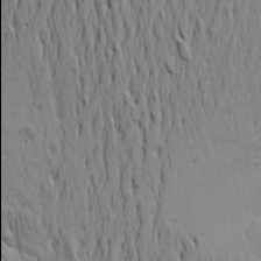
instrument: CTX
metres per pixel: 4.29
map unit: Aa
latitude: 21.8961
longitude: -149.9906
